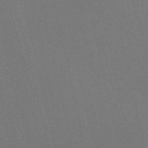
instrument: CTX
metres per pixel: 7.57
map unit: Nve
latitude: -59.5399
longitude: 63.1620
